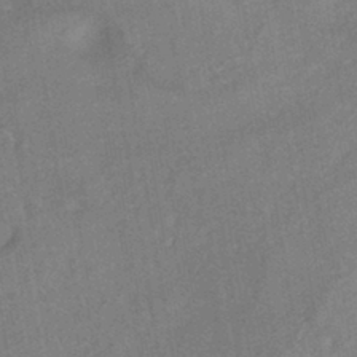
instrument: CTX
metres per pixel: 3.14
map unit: HNhu
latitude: -41.3698
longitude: 91.4077
